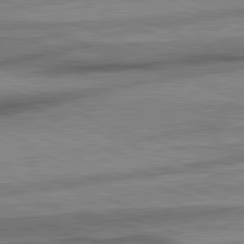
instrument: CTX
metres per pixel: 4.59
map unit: lApd
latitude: 82.3656
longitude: -162.9703
